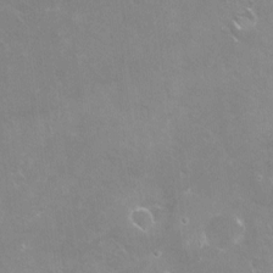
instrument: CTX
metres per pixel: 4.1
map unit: Nve
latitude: -18.5763
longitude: -59.7450
